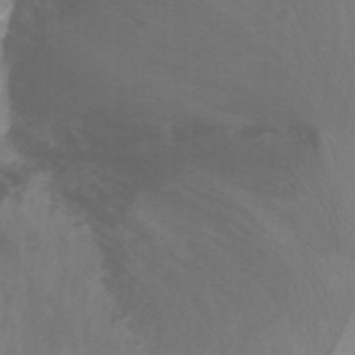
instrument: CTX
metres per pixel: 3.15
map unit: Nhu
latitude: -13.7478
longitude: -56.0255
